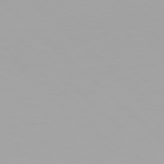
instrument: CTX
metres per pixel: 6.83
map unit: Hpe
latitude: 77.2537
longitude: -137.4994
